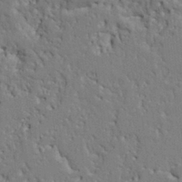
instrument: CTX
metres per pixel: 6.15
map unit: Ht
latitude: 8.9136
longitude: -76.8191
